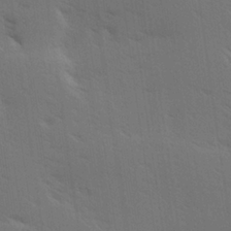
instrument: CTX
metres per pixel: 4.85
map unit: Hve
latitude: 27.0459
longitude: -94.1200
